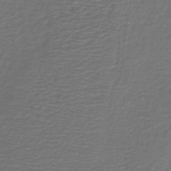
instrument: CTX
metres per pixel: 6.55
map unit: HNb
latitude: -42.6896
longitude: 50.2550
